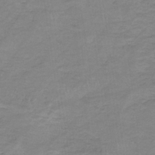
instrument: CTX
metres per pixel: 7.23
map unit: eHb
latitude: -33.5399
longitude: 68.7085
